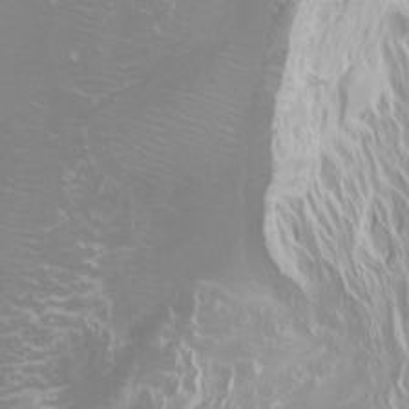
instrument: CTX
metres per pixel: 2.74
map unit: Htu
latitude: -4.4440
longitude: -72.5546
